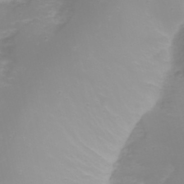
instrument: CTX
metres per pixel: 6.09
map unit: Nhu
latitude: 22.1956
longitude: -64.8758
